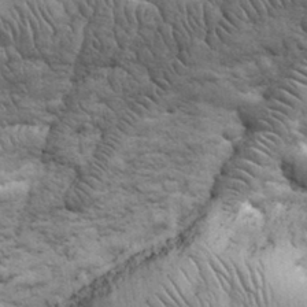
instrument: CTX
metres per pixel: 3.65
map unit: eHh
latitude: 32.2711
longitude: -67.6505
